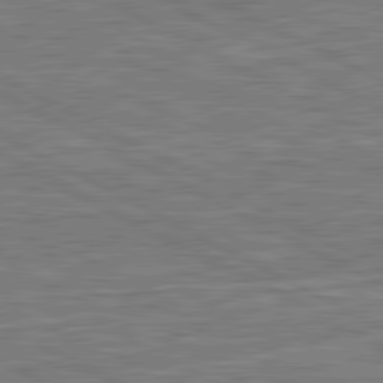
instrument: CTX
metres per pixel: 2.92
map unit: lApd
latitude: 80.8380
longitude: -171.7450
